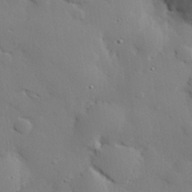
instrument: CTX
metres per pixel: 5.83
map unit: eHh
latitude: 28.5357
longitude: -81.6505
